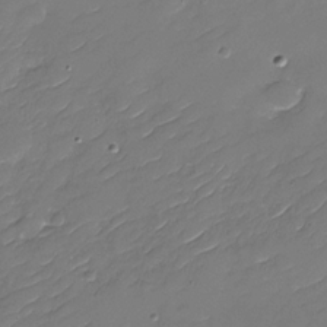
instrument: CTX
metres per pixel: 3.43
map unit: Nhu
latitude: -30.1228
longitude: -73.2348
